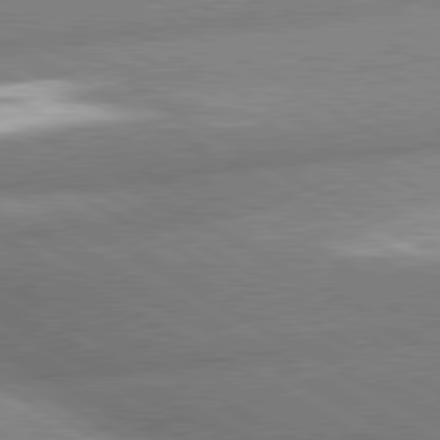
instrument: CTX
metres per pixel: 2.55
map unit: lApd
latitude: 80.1578
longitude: -163.7072
